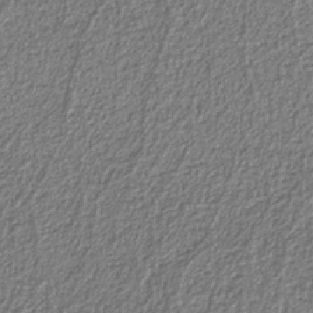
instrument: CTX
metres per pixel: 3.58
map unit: eAb
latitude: -39.0487
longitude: 51.7100
